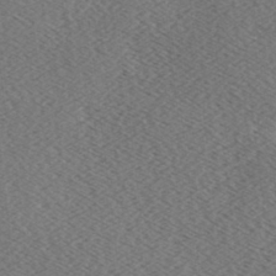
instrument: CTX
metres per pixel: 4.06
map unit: lAa
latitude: -6.7652
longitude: -123.7072
